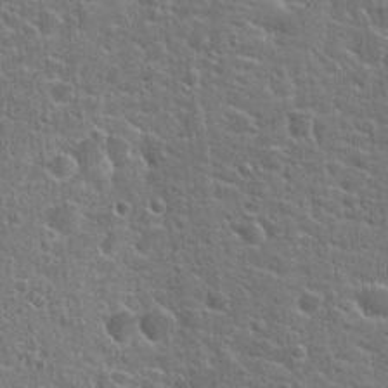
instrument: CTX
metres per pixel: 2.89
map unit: Hto
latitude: 22.8002
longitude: -44.5168
